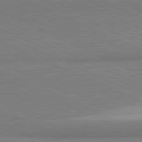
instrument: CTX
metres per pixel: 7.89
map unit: lApd
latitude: 81.6694
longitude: 162.0472
